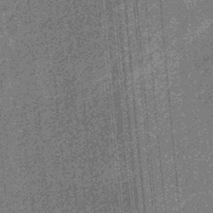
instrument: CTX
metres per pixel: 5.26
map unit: eHb
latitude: -31.8989
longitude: 73.7666
